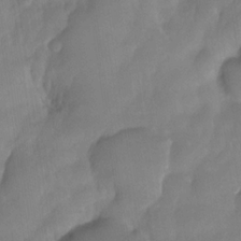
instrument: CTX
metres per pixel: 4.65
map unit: Nhe
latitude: -33.7856
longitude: -145.8961
